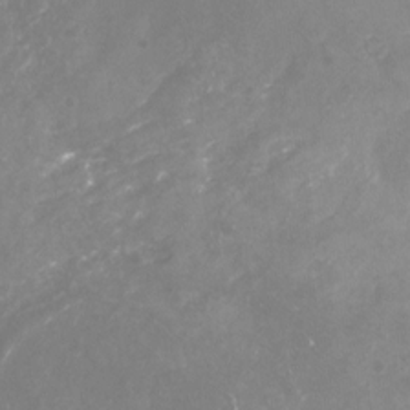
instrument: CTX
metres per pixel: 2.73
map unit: Nhu
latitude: -23.1053
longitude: -57.3670
